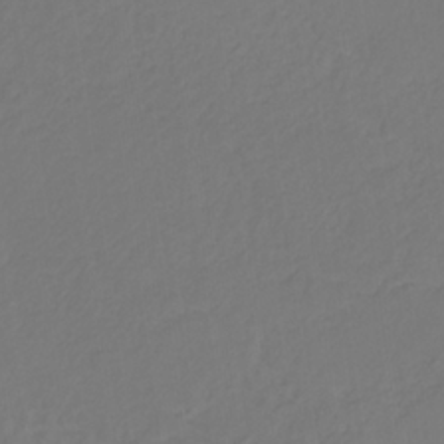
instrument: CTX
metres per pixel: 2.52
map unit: eHb
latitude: -30.4251
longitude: 64.6708
